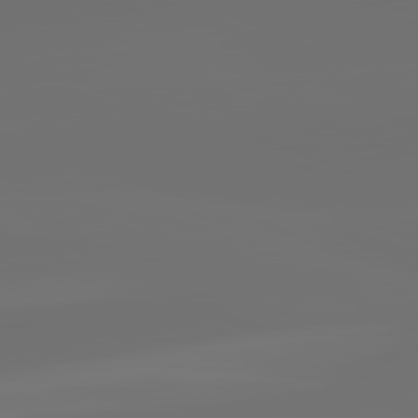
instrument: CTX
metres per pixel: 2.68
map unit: lApd
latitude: 82.2144
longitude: -160.7057
